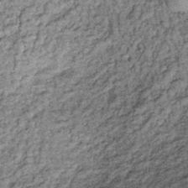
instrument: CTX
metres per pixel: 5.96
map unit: lHb
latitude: -36.1605
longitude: 66.7464
